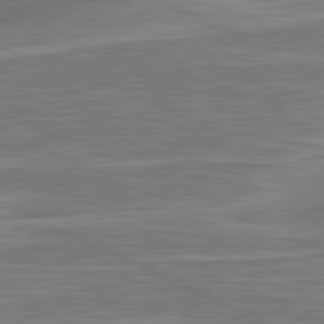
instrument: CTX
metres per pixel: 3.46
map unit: lApd
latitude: 81.3482
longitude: -174.8569
